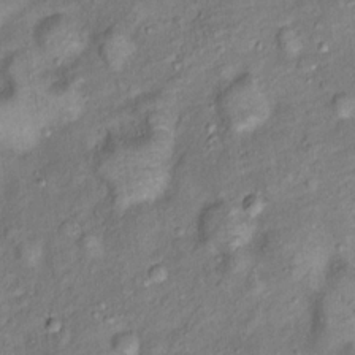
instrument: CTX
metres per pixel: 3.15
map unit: Ht
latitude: 13.6883
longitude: -40.9702
